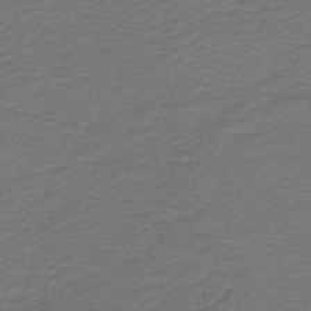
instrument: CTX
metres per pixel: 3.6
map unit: lHb
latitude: -43.2187
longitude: 56.9164
